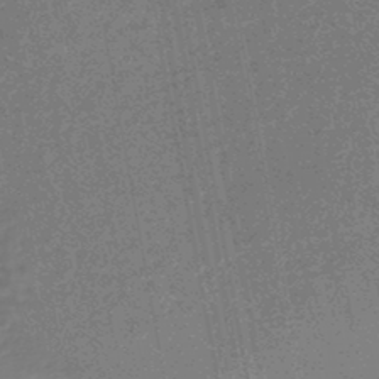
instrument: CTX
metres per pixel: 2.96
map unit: HNhu
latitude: -46.1039
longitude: 99.5021
